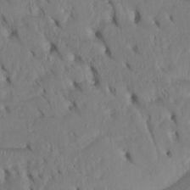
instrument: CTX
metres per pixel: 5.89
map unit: Htu
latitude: -2.9730
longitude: 152.2550
